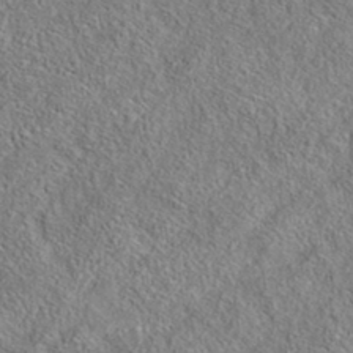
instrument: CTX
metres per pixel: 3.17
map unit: eAb
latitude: 35.9717
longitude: 113.8611
